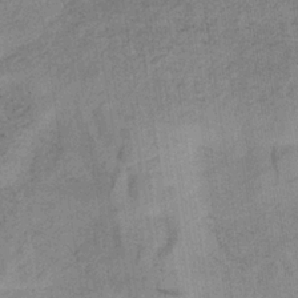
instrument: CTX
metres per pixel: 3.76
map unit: HNb
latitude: -33.1054
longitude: 62.5196
